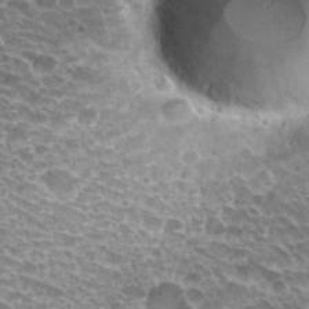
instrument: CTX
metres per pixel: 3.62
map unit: Hto
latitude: 30.7058
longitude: -41.9717
